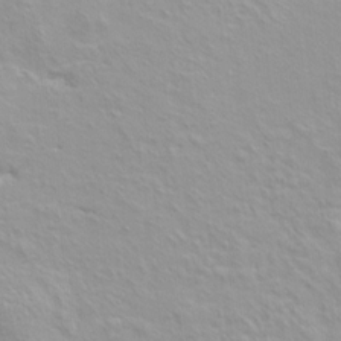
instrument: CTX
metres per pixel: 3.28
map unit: Hto
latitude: 7.9528
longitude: -31.2159
